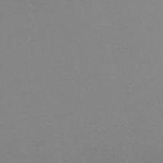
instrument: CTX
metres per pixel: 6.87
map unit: HNb
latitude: -55.7478
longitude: -41.3481
